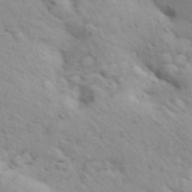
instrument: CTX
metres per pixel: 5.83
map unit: Aa
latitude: 31.5371
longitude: -146.8947
